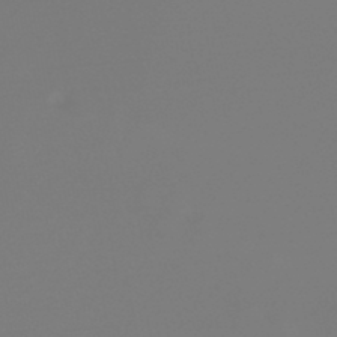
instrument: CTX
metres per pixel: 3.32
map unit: lHb
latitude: -46.3117
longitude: 75.6533
